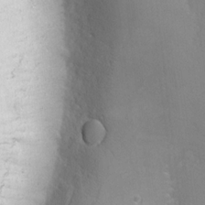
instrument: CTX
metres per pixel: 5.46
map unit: lHvf
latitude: -12.1417
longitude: -102.0444
